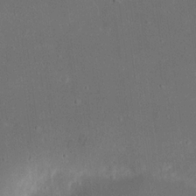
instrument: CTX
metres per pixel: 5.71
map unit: eHh
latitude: 18.0444
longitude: -70.9891
